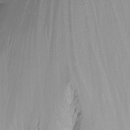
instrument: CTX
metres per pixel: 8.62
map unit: Nhu
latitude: -7.5777
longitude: -71.1403
